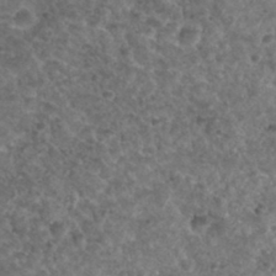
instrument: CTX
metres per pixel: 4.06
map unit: Hto
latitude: 31.8395
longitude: -49.9717
